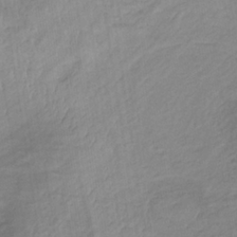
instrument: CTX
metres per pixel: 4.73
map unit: lHb
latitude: -34.0472
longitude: 68.7652
